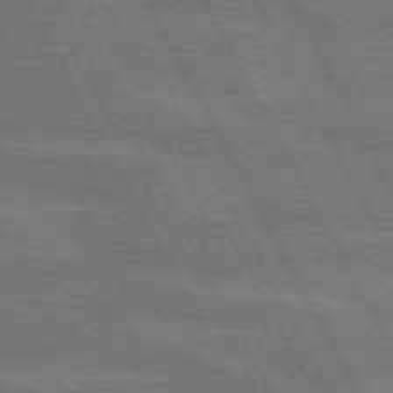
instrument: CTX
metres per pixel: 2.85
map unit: lApd
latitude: 71.9339
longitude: -54.9891
